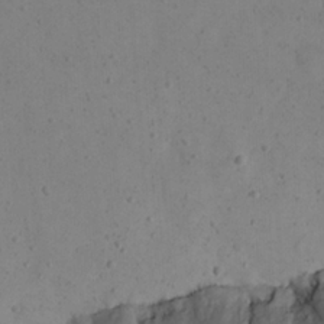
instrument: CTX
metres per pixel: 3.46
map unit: eHh
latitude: 23.1781
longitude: -66.5167
